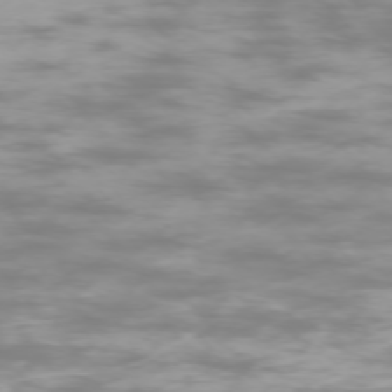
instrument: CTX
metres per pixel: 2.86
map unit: Ap
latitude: -74.9542
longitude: -76.6301
